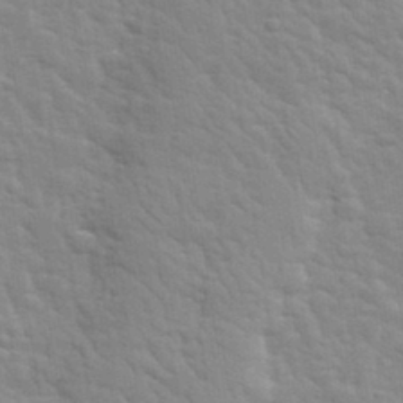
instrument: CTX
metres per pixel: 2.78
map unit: lHvf
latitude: 34.0255
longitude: -82.4223
